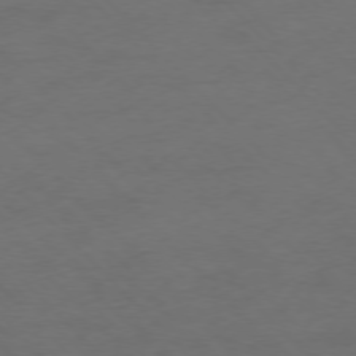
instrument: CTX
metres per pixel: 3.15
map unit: Ap
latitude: -77.3699
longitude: -71.5182
